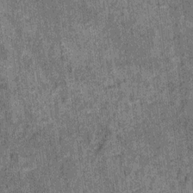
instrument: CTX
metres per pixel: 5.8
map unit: Ht
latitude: 8.3845
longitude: -37.8394
